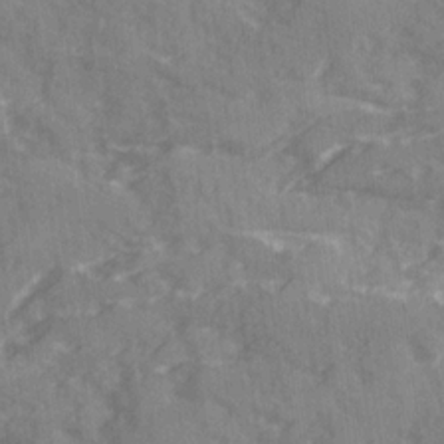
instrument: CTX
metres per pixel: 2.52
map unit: Ave
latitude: 20.2901
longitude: -131.0837
